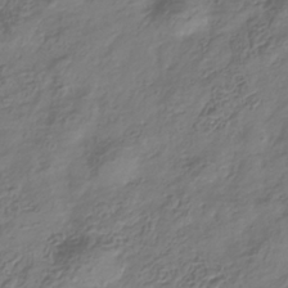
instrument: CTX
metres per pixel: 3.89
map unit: Hve
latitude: -34.1795
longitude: 90.5196
